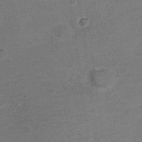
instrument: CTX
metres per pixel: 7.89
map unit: Nve
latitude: -21.4076
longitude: 103.9367
